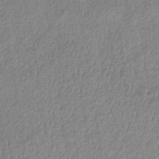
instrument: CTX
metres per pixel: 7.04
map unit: lHb
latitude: -34.4818
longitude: 70.9542
